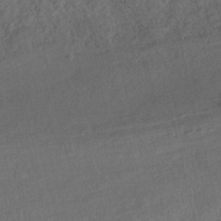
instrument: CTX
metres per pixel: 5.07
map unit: HNhu
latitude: -42.2361
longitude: 104.3306
